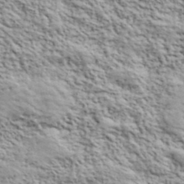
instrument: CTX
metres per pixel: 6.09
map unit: lHvf
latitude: 40.1766
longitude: -88.9892
